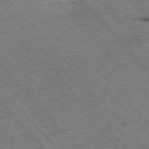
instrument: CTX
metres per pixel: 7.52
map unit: Hpe
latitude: -76.6896
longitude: -16.5168
